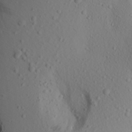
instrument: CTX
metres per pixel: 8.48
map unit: Aa
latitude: 19.5560
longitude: -144.2522
